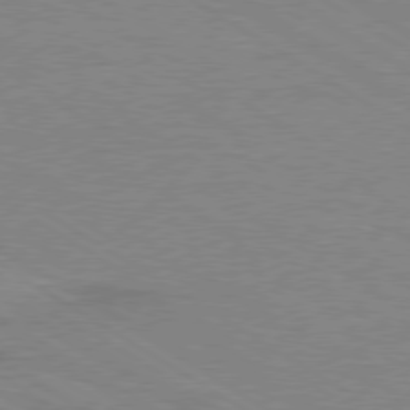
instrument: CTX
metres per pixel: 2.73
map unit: Ap
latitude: -80.2362
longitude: -52.9325
